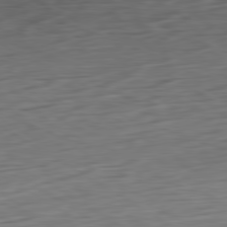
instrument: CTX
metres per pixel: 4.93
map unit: Ap
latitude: -80.6330
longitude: -68.5924
